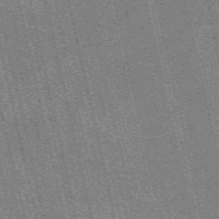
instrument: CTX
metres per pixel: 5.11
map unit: eAb
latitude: 51.2726
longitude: 110.2361
